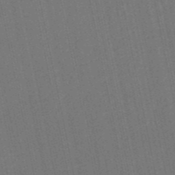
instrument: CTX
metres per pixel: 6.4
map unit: HNb
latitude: -52.6140
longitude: -48.9703
